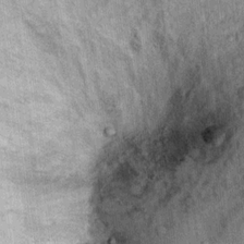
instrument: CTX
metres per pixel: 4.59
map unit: Ht
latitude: 11.5938
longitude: -37.5938
